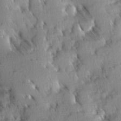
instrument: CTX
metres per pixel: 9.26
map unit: Ave
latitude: 8.7624
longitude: -104.2901
